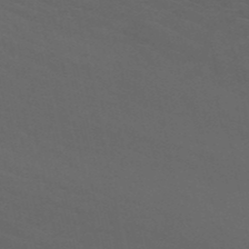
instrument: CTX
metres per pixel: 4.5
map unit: HNb
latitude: -50.8408
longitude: -43.3671
